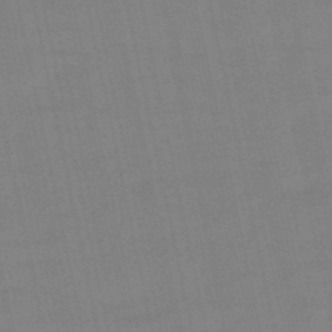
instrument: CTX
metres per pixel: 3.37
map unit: eHb
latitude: -50.2928
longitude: 73.2376
